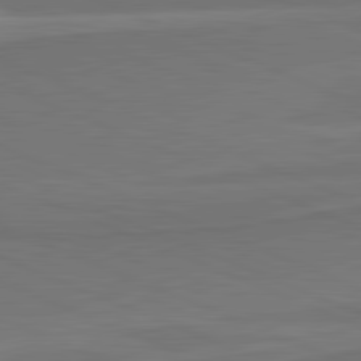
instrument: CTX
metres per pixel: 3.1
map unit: lApd
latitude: 81.8961
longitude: 168.6518
